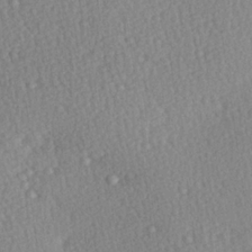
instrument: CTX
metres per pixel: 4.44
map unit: Hve
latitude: 26.8569
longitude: -93.5749
